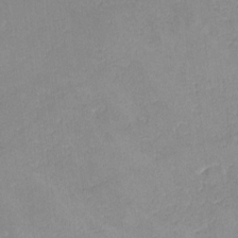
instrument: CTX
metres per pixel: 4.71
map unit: lHvf
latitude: -14.2173
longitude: -102.4601
